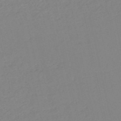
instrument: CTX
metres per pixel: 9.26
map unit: HNb
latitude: -53.3131
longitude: -39.1592
